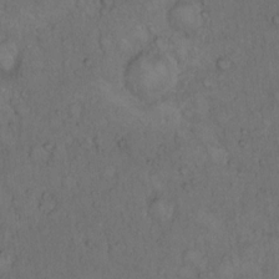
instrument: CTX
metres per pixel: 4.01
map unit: Hto
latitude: 12.5735
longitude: -57.4615
